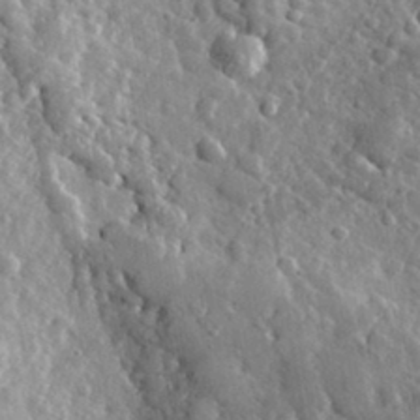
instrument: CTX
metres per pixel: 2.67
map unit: lHvf
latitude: 34.5734
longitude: -87.0836
